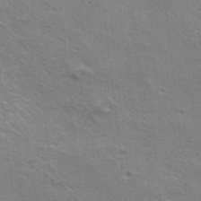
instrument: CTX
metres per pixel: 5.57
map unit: Hto
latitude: 22.6868
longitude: -41.9528
